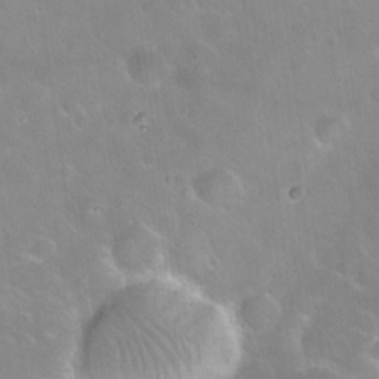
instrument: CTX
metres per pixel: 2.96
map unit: eHh
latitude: 24.4412
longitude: -63.4049
